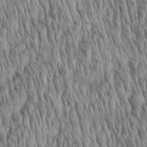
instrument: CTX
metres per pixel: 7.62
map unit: Aa
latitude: 29.3293
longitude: -138.3656
